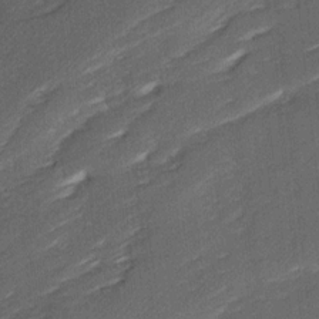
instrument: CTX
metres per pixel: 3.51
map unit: Ave
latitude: 16.9892
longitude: -137.0648
